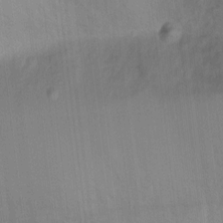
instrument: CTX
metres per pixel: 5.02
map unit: Ht
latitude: -6.1794
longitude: -25.7449
